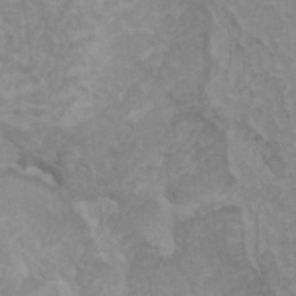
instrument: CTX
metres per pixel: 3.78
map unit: HNhu
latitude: 3.3292
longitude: -2.0255
